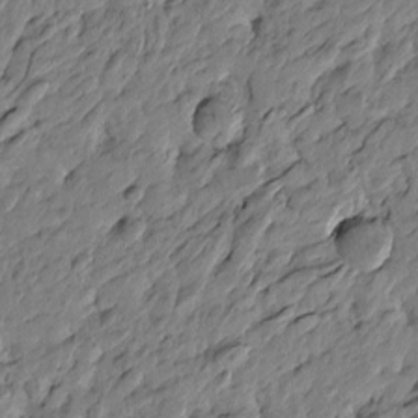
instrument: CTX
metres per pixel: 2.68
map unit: Htu
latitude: -3.8800
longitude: 178.9541
